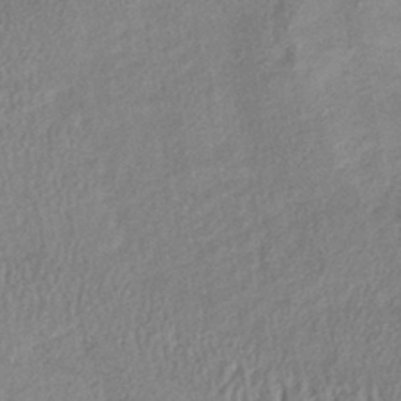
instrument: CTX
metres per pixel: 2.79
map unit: lHb
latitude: -40.3306
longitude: 68.9352
